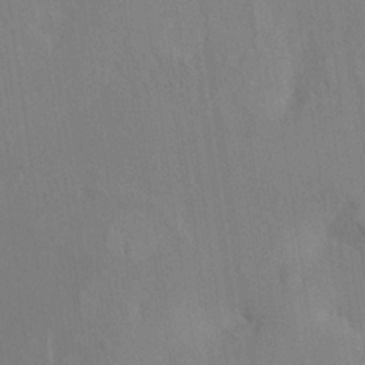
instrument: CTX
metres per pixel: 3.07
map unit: HNhu
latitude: 5.5182
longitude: 4.4629
